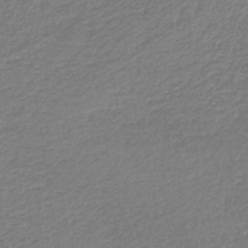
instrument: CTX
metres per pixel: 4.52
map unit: eAb
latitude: -39.5966
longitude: 52.1794
